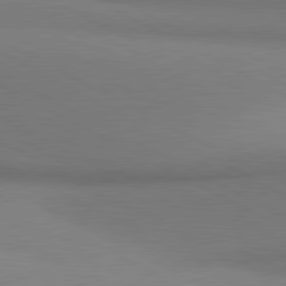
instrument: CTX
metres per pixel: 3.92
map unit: lApd
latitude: 81.0647
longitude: 155.1809
